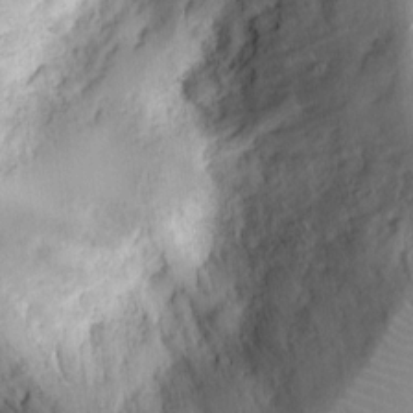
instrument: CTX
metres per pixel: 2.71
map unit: Ht
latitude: 9.3860
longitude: -74.4979
